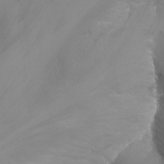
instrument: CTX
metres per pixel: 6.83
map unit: Nhu
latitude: -13.5399
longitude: -64.0822
